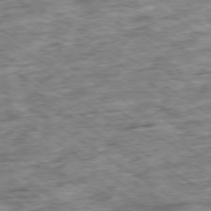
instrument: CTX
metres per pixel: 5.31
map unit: Ap
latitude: -79.5021
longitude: -74.9703
